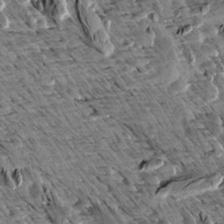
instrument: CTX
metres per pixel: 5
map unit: Aa
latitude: 13.2726
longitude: -141.4426
